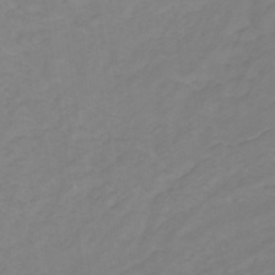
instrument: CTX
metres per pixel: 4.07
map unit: lHb
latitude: -30.9164
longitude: 64.8219
